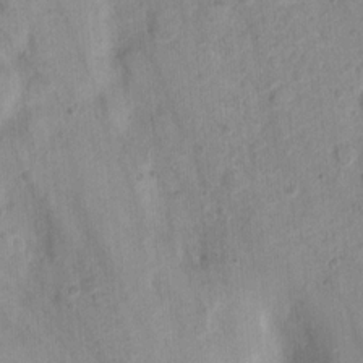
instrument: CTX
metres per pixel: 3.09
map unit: Nhu
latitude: 4.1578
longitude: -17.8961
